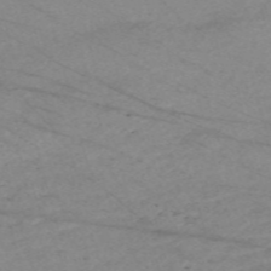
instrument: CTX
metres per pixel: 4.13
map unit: Nve
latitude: -58.6707
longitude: 61.5399
